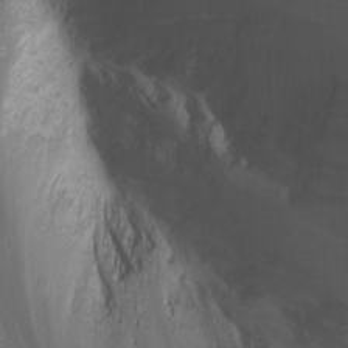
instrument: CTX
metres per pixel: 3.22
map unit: Nhu
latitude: -0.9353
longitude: -80.3656
